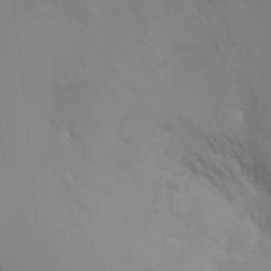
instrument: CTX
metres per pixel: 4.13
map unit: Ht
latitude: -1.2376
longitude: -20.6302
